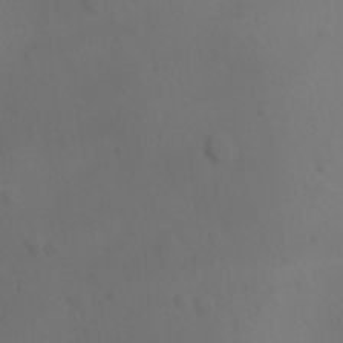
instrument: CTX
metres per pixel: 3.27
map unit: Ave
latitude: -8.7274
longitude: -121.4994
